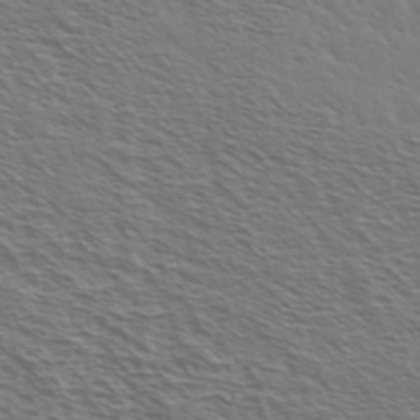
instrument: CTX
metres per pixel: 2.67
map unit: Ave
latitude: 37.7639
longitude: -109.4237
